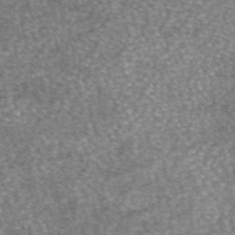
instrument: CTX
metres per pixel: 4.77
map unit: eAb
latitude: 46.3279
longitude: 103.1998
